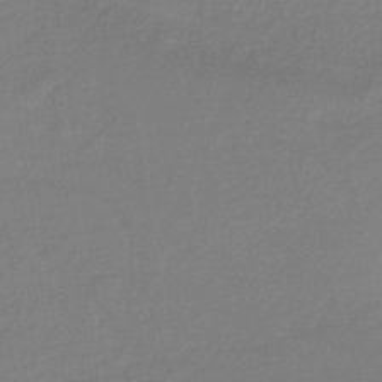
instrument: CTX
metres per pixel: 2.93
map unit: HNb
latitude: -37.2942
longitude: 56.5951
